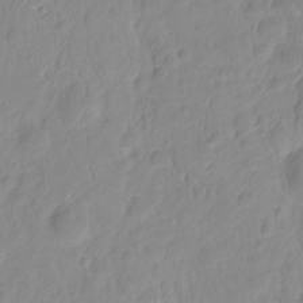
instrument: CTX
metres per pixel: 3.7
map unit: HNhu
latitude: -2.1605
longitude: 10.6519
